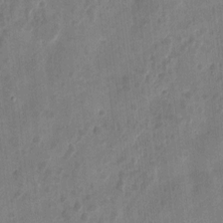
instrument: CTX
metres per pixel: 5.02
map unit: eHh
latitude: 9.2348
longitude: -73.2915
